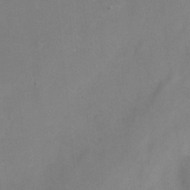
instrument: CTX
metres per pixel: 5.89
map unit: Nhu
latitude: -9.1809
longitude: -43.5938
